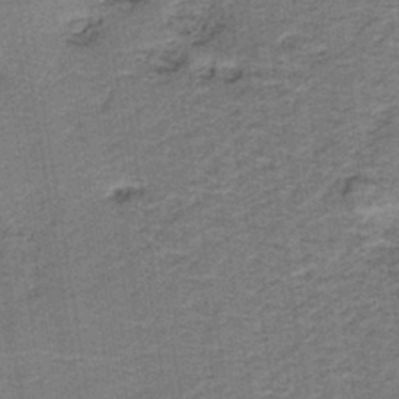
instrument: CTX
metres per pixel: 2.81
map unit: HNb
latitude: -39.3132
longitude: 50.3117
